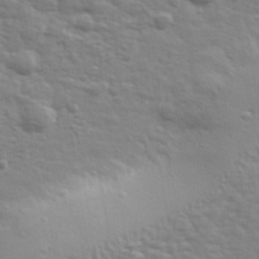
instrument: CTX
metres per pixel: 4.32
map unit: eHh
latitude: 35.4426
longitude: -80.7435
